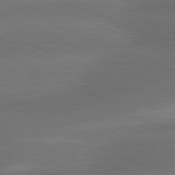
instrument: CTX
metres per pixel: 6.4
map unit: lApd
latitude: 81.2726
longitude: 139.0487
